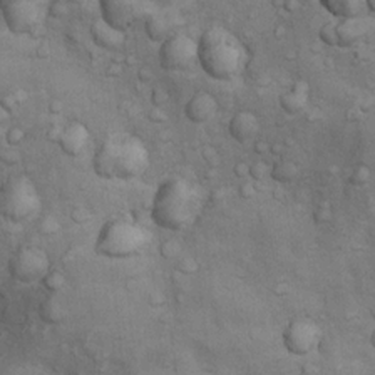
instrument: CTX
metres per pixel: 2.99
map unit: Nhu
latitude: 9.5371
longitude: -23.6316
